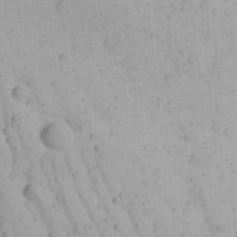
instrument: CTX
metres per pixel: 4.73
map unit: Ave
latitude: 21.7639
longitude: -137.7450
